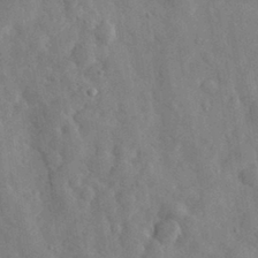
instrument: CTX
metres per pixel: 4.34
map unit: eHh
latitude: 31.2159
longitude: -71.1781
